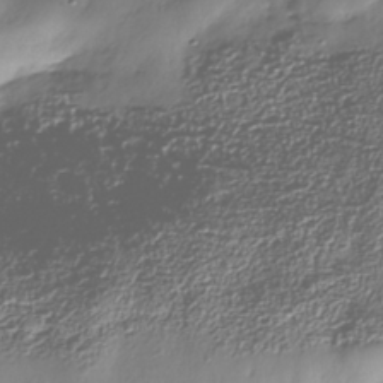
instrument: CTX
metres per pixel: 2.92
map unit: Nhe
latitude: -38.3684
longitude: -148.7246
